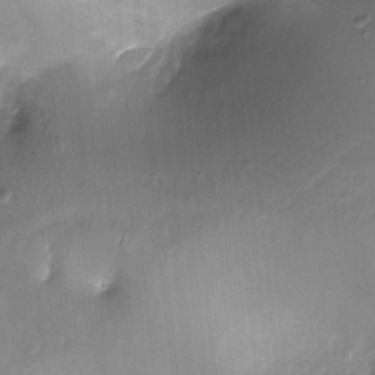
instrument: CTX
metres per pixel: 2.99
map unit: Ht
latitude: -17.3321
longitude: -44.7057
